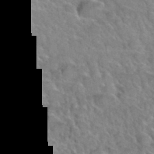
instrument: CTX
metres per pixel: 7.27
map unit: Hto
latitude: 35.9339
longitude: -47.5938
